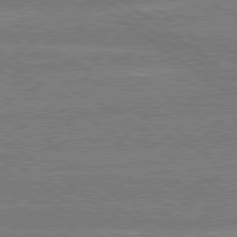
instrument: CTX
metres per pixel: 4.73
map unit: Hpe
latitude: 78.8191
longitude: -130.2712
